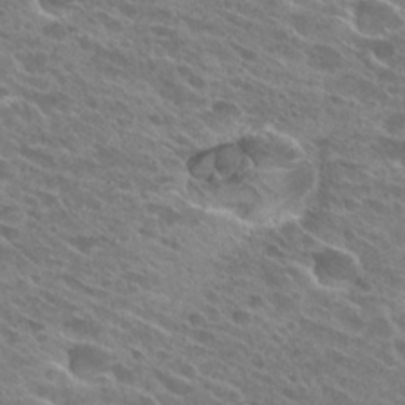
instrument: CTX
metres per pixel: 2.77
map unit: Hto
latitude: 26.3467
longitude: -41.8394
